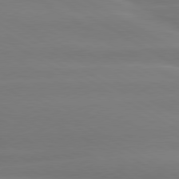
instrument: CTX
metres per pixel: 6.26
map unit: lApd
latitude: 79.9150
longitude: -124.3278
